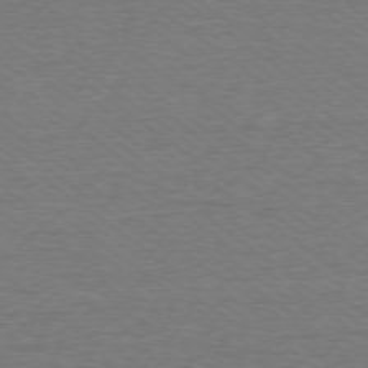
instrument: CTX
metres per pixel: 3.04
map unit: Ap
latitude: -79.4265
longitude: -82.1955
